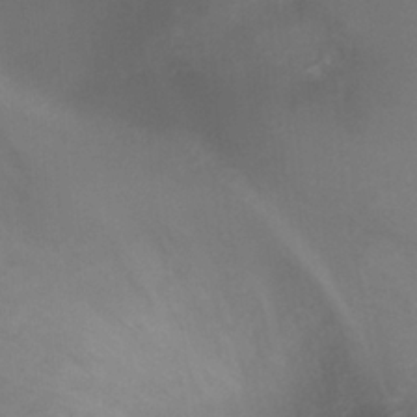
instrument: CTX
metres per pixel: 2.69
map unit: Ht
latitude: 1.6127
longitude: -21.4805
